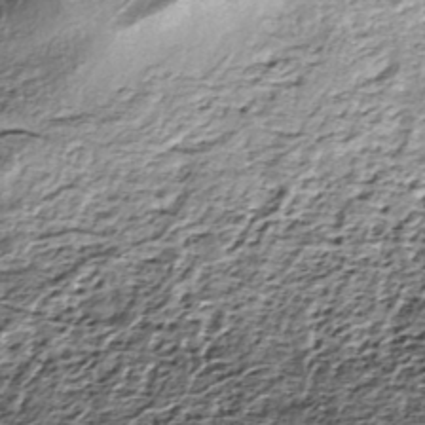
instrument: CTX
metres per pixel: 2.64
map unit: ANa
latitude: -44.6896
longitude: 106.1228
